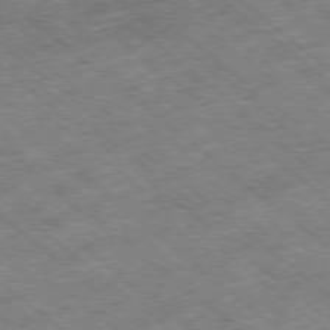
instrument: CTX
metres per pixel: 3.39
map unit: Ap
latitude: -78.6896
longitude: -51.5371
